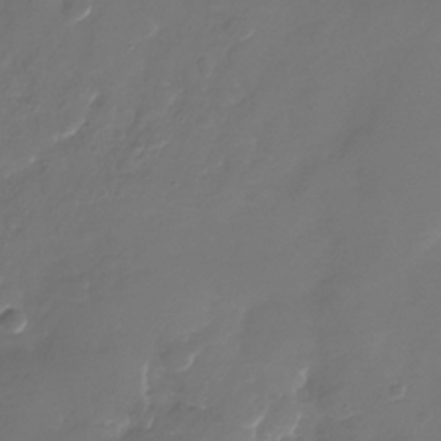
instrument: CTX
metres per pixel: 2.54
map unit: Nhu
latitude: -28.3684
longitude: -68.0822
